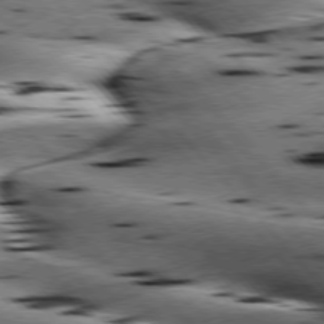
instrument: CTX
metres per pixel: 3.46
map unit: lApd
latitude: 76.0633
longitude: -61.0647
